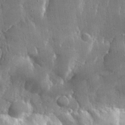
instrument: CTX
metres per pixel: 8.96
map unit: lHvf
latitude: 31.1404
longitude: -92.2522
